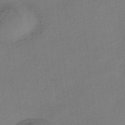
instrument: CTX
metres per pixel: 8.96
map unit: HNhu
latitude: -41.0864
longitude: 103.8045
